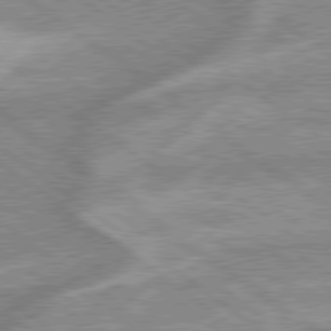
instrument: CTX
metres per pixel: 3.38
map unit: lApd
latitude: 79.2348
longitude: -168.8947
